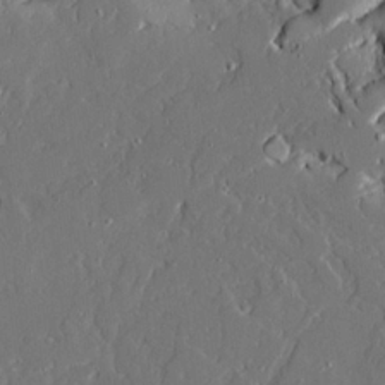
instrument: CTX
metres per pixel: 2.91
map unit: Ave
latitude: 20.3845
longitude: -127.9528
